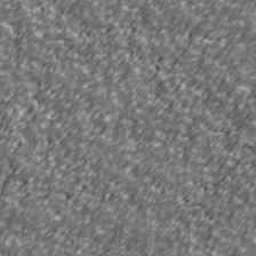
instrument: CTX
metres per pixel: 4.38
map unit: Ave
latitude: 41.0836
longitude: -113.4993
